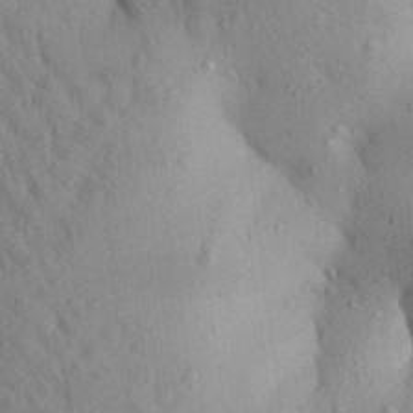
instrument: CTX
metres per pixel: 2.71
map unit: Aa
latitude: 29.0269
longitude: -148.3089
